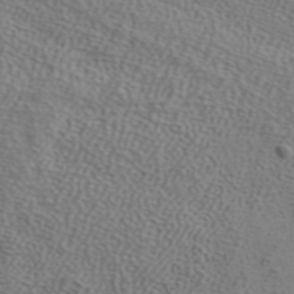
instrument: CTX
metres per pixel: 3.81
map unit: ANa
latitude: 42.0633
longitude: 26.7652
